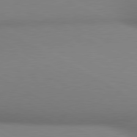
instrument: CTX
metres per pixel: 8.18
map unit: lApd
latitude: 80.5357
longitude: 135.3699
